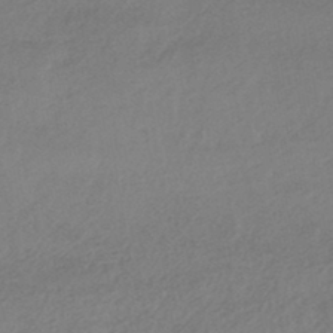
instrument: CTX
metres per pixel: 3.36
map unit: HNhu
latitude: -43.8989
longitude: 95.2376
